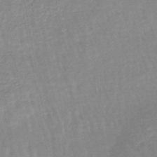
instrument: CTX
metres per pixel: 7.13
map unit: eHb
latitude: -45.2754
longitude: 79.8800
